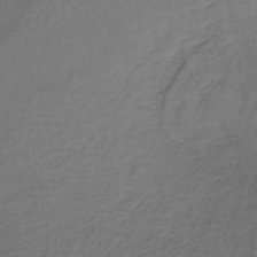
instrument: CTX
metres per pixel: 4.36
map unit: lHb
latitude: -35.8611
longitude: 61.2187
